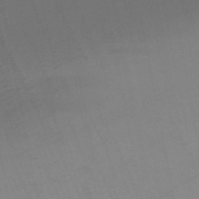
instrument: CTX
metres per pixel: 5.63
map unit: HNb
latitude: -54.3117
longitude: -44.1578
